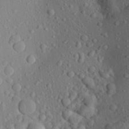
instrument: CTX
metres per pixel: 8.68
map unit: Aa
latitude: 23.9906
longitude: -147.1781
